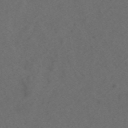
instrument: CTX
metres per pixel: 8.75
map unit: ANa
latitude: 43.7261
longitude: 27.0675
